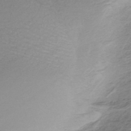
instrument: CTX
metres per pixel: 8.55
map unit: HNb
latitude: -36.1983
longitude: 56.6140
